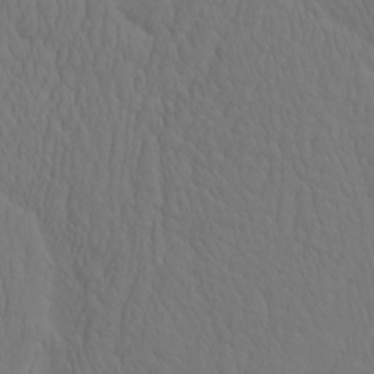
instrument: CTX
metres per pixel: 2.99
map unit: eHh
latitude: -2.6140
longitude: 15.2376
